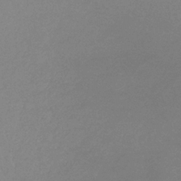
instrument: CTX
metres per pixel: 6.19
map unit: lHb
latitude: -33.2376
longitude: 69.6532
